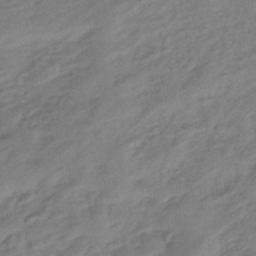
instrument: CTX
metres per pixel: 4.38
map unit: eHb
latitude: -43.7477
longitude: 85.6721
